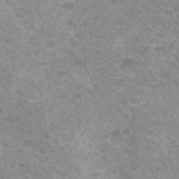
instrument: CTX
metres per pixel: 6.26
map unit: Nhu
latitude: 18.7624
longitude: -31.5560
